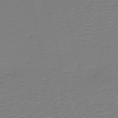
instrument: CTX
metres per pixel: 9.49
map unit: HNb
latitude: -42.3306
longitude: 50.6140
